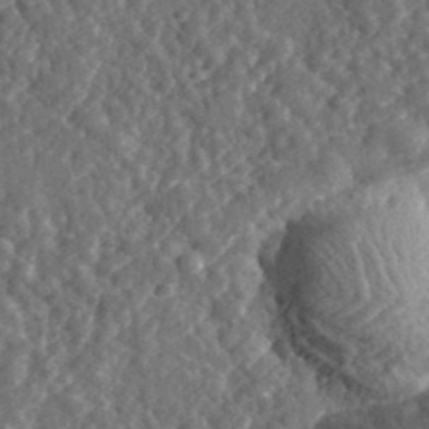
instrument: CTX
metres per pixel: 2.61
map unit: eHh
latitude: 35.1592
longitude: -79.3104
